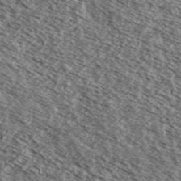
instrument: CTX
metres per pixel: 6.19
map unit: Ave
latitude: 38.2333
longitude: -109.0458
